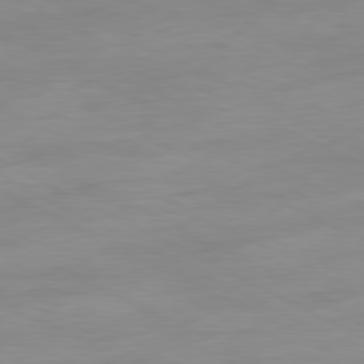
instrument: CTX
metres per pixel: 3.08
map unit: Ap
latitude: -81.1809
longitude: -95.6316
